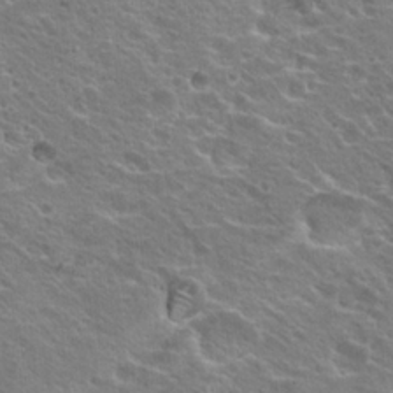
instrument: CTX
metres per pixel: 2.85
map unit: Hto
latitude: 19.9150
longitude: -33.5749
